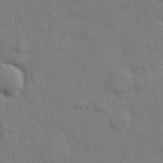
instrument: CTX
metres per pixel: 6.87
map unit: eHh
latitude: 10.7435
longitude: -67.1781
